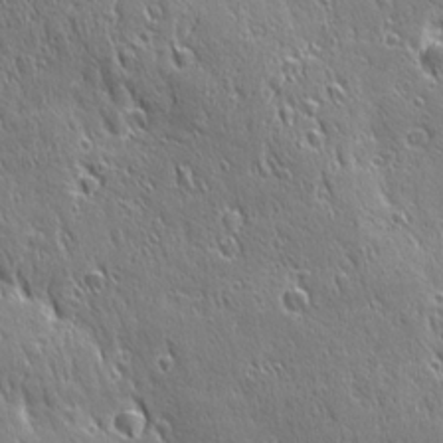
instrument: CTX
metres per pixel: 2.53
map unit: Ave
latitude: 21.5749
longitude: -135.9528
